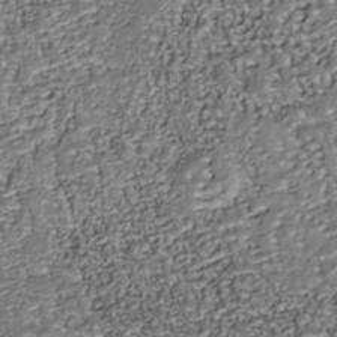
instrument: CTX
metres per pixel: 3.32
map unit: Nhu
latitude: -38.0283
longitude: -81.3293
